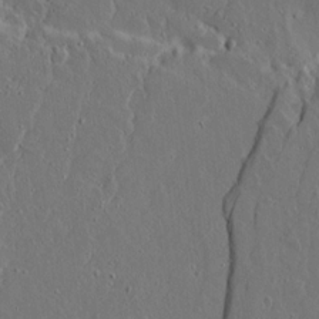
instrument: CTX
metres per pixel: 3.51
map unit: lAvf
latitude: 15.7450
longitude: -129.1214
